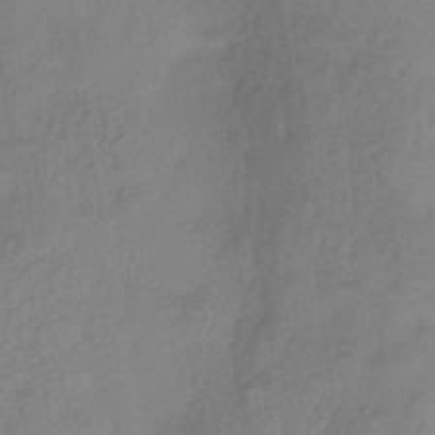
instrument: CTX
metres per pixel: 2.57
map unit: eHb
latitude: -35.7855
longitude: 81.1620
